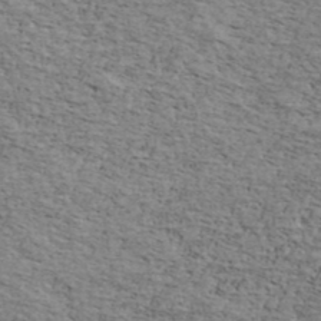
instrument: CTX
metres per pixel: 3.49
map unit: Ave
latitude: 41.7827
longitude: -110.0633
